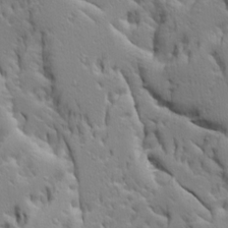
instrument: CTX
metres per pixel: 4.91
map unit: Ave
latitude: 14.2334
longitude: -131.4616
